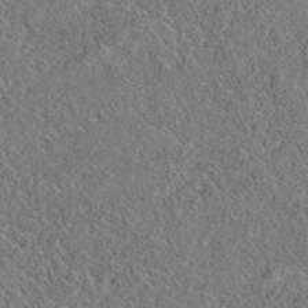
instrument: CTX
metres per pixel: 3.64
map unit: eAb
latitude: 35.9150
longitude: 107.0676
